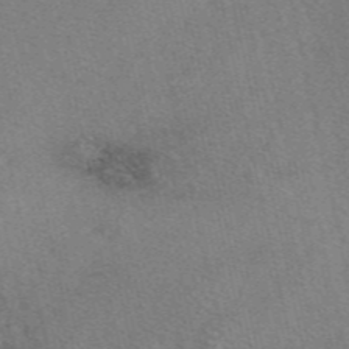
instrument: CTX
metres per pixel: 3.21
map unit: eAb
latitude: 48.4601
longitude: 112.6330
